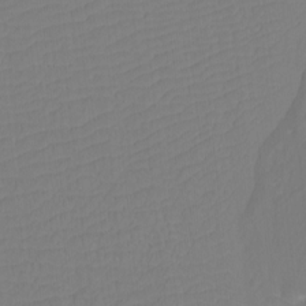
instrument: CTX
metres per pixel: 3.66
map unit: Htu
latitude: -12.7274
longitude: -70.5546
